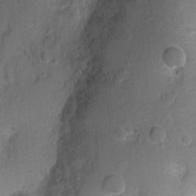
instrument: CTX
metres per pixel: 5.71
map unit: Ht
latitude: -3.3509
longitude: -26.5735
